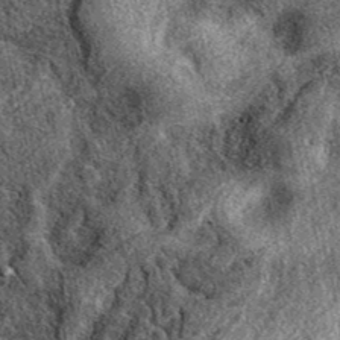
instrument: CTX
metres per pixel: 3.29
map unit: eAb
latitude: 39.1970
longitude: 109.6344
